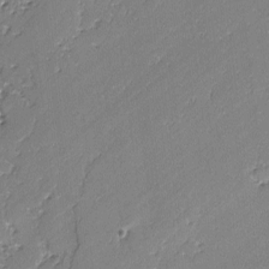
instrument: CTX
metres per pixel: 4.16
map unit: lAvf
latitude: -2.4440
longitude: -106.3656
